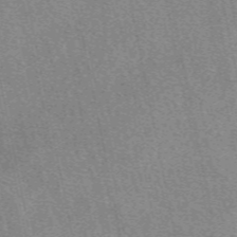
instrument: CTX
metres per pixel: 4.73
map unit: eAb
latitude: 49.6316
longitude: 107.8423
